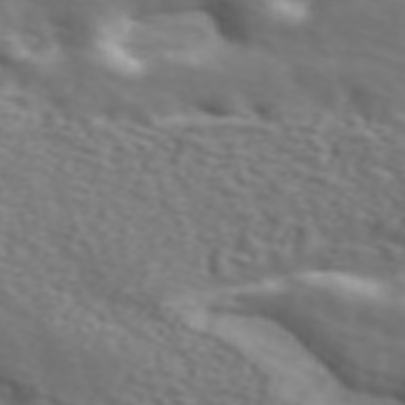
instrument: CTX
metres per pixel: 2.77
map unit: ANa
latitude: 45.1970
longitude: 27.9745
